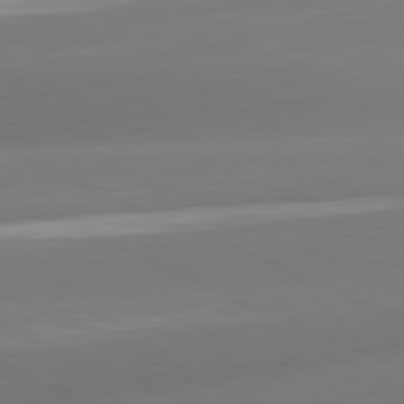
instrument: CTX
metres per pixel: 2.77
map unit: lApd
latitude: 81.4993
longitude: -160.0255
